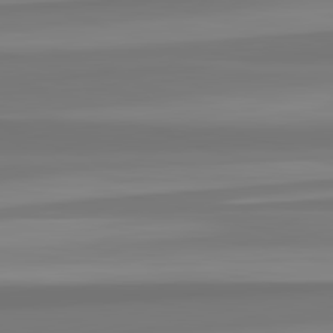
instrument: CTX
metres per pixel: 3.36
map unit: lApd
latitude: 82.8191
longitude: 174.2928
